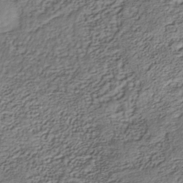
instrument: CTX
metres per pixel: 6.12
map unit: Nhe
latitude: -41.0297
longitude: -111.3671
